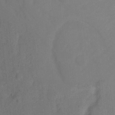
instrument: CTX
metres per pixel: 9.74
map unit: Ht
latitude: 0.7435
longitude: -34.3845
